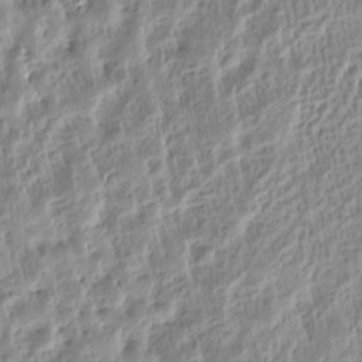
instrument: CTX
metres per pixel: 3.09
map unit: Htu
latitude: -4.9730
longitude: 173.1998
